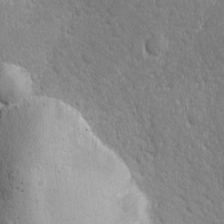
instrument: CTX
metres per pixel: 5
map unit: Ave
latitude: -10.5196
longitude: -120.4979
